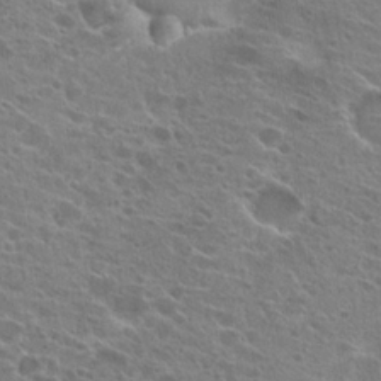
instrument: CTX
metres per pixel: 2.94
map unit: Hto
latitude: 21.9339
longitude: -41.8394
